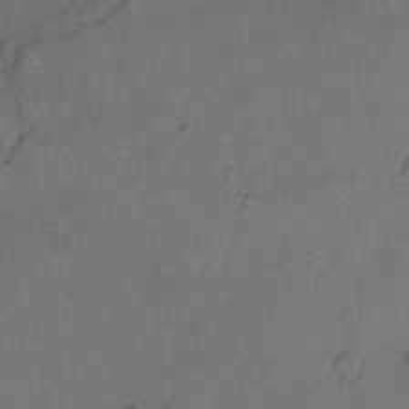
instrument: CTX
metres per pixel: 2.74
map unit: Hto
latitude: 6.8758
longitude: -62.0444
